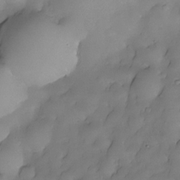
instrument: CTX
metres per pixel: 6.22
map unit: Nhe
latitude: -30.2172
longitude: -139.6505
